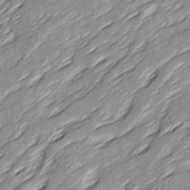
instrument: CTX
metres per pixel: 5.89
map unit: Ave
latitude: 15.7072
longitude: -137.1592
